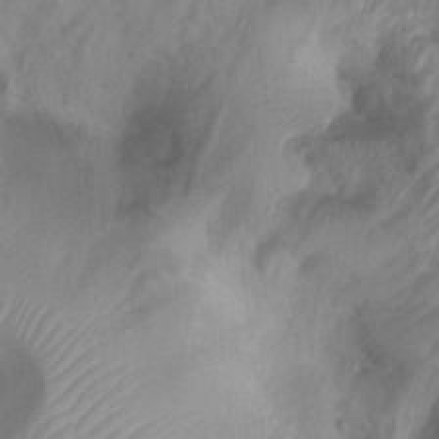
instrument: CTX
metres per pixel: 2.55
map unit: Htu
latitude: 2.6490
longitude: -21.7450
